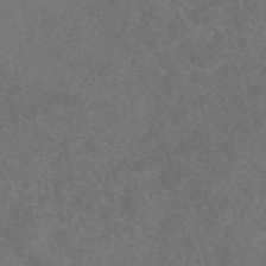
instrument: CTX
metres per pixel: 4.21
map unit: eAb
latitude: 48.4034
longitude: 108.6707
